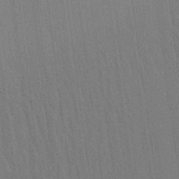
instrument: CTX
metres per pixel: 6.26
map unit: Aa
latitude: 31.7261
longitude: -139.9528
